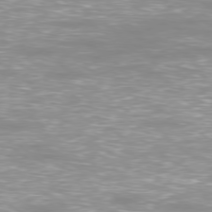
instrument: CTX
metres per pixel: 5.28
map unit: Ap
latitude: -79.2376
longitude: -66.9891
